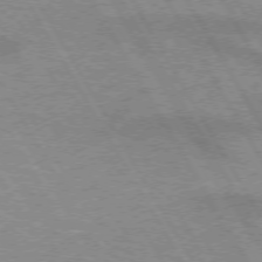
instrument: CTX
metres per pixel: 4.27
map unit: lApd
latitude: 72.7625
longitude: -56.8380
